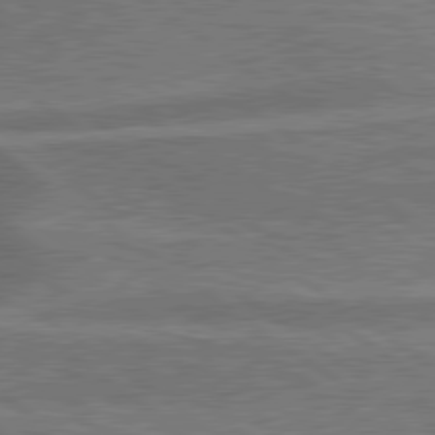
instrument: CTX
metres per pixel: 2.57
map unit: lApd
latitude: 79.6694
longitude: 171.8611
